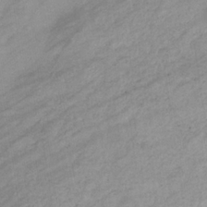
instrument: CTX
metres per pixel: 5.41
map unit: eHb
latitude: -33.6155
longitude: 71.0109
